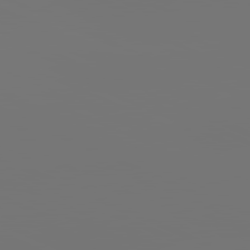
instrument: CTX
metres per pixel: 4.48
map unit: lApd
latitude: 81.4804
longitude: -152.7624
